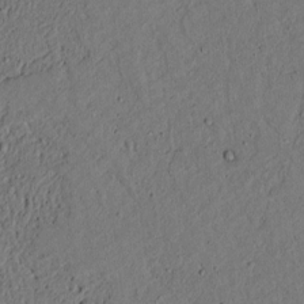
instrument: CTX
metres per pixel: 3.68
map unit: lAvf
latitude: 4.4601
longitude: 167.9178
